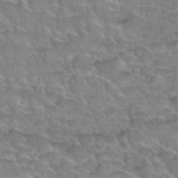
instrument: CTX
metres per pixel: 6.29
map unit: Hto
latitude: 35.8583
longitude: -45.3670
